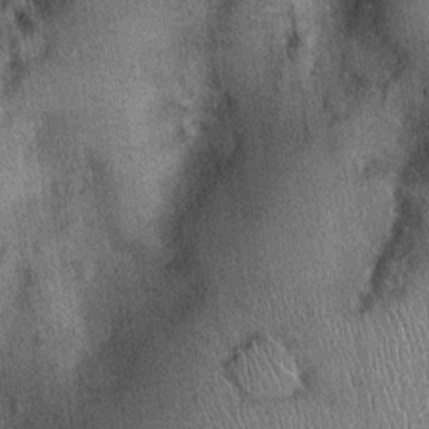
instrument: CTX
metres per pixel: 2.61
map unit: Nhu
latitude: 0.5356
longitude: -16.3656
